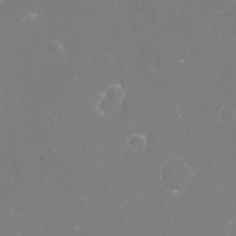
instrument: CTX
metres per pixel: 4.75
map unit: Nve
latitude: -17.2754
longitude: -59.4615
